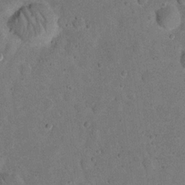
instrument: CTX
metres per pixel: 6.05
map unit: eHh
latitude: 19.7827
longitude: -62.5357
